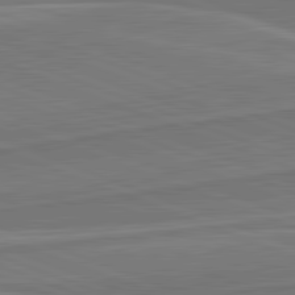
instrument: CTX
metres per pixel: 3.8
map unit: lApd
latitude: 82.2522
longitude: 140.6140
